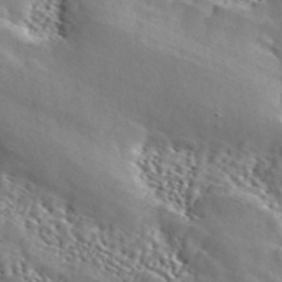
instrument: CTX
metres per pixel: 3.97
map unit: ANa
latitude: 46.2334
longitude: 49.5588
